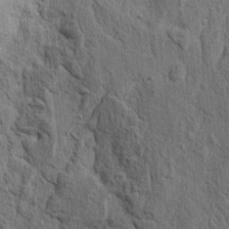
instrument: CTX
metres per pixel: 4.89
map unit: Ht
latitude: -3.6155
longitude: -13.9150
